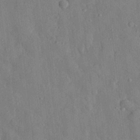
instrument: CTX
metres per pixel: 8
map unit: eHh
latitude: 28.8569
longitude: -76.7246
